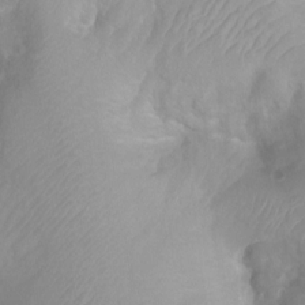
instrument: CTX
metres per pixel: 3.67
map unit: Htu
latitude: 3.7827
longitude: -21.7072
